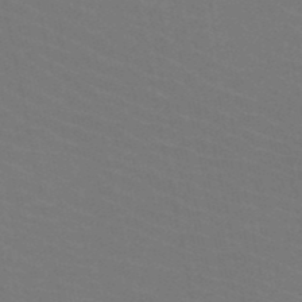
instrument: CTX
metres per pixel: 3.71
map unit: HNb
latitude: -50.4251
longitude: -52.5357
